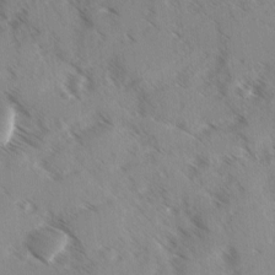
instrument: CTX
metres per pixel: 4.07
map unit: Ave
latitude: 0.4223
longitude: -111.1214
